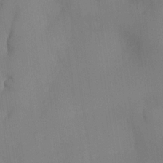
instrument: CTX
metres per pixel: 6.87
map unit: eHh
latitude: -22.6708
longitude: 15.1809
